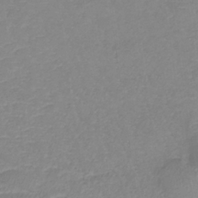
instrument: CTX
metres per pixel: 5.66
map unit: lHb
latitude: -36.6896
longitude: 73.4265
